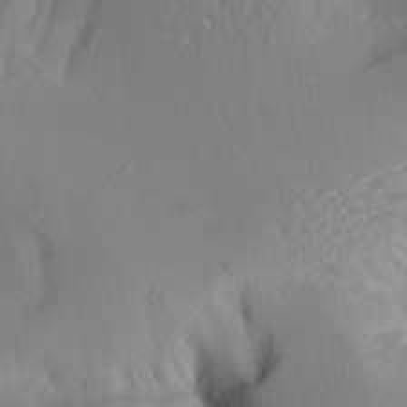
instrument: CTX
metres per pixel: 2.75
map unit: Aa
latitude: 22.0822
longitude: -146.2901
